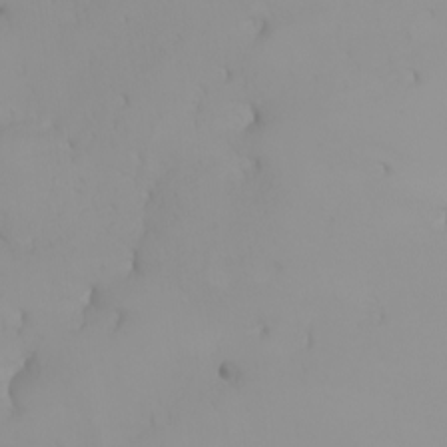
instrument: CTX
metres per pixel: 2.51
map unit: Nhu
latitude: -4.9541
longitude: -93.4615
